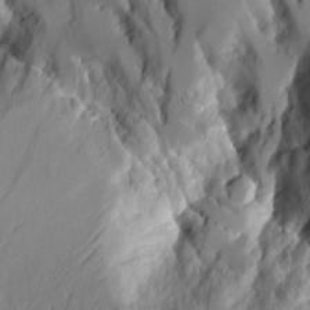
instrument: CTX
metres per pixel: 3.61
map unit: Aa
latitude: 9.9528
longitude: -126.2334
